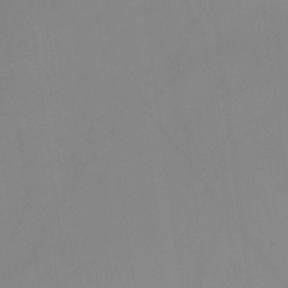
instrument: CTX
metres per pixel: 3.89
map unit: lHb
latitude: -45.1431
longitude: 66.7652
